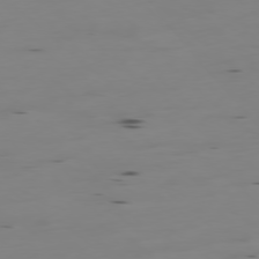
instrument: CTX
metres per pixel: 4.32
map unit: Hpe
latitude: -78.5007
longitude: -20.1200
